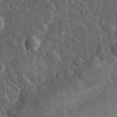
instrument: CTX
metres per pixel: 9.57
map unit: eHh
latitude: 33.3860
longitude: -79.8395
